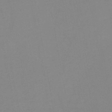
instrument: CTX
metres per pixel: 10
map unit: HNb
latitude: -46.2928
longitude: -40.7813
